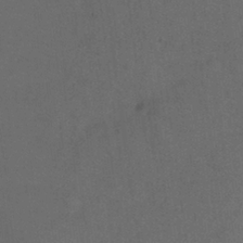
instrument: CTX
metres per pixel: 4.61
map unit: Hto
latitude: 0.0633
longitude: -33.3860
